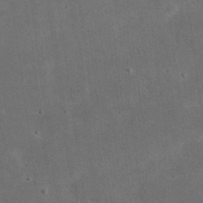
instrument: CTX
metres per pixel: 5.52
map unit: eHh
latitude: 24.6868
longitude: -68.2901
